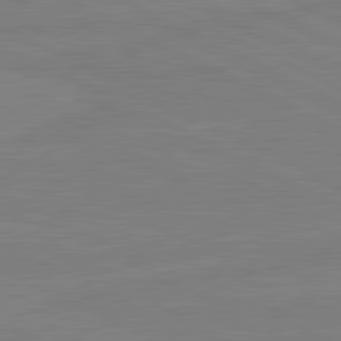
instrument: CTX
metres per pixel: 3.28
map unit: lApd
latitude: 81.5371
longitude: -176.6868
